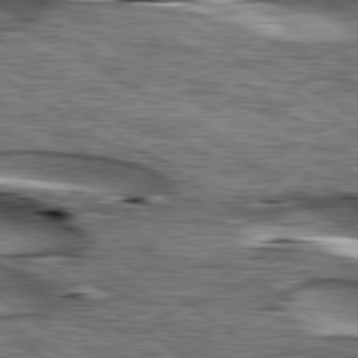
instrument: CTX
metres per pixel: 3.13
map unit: lApd
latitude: 79.7450
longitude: -48.8758
